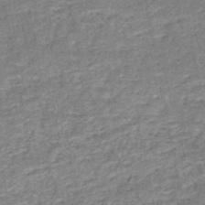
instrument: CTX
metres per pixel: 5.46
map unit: HNb
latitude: -51.3510
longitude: -49.6127
